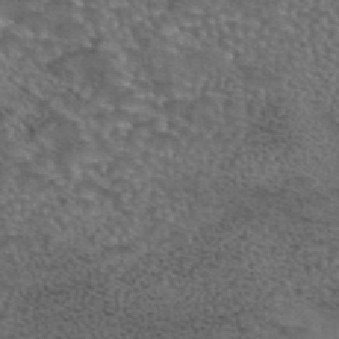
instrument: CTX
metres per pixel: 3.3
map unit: eAb
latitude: 43.9150
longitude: 104.0850
